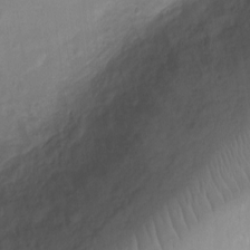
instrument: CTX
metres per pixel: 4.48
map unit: Ht
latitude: -5.7099
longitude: -21.2348
